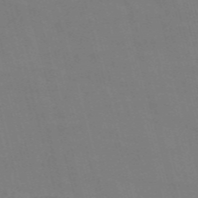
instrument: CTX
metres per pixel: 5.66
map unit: Nve
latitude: -58.3117
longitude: 61.8044
